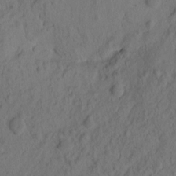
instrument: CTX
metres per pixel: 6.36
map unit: eHh
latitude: -1.2754
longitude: 16.3685
